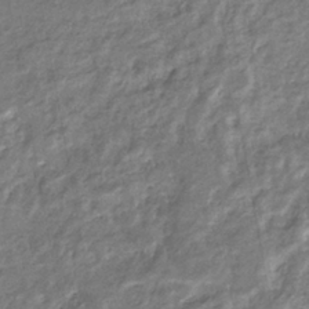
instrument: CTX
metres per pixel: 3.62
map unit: eHb
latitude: -35.4454
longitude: 76.4629
